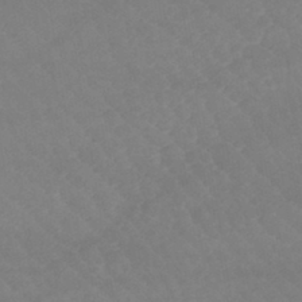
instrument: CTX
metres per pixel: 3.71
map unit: lHb
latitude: -42.4251
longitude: 67.0486
